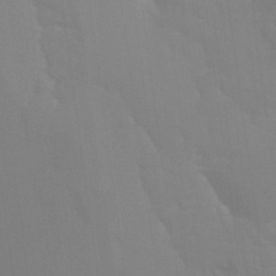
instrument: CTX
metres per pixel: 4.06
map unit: Hto
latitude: 20.1767
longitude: -33.4237
